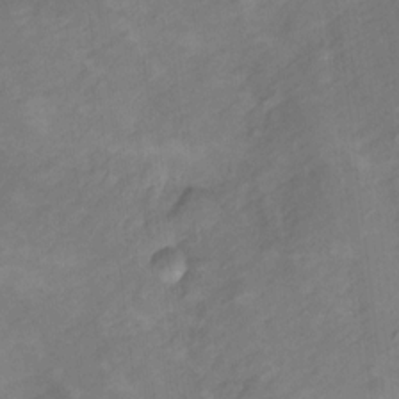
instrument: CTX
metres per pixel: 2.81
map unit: Hto
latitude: 7.3860
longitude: -36.6491
